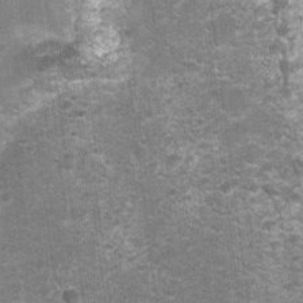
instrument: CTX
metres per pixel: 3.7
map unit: Nhu
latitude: 1.8961
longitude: -17.5371
